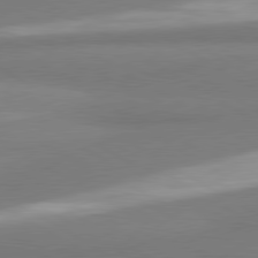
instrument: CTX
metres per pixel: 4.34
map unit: lApd
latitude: 80.2145
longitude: 177.5588
